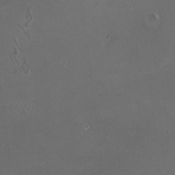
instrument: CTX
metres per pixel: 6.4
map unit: HNhu
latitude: 6.5546
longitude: 6.7463
